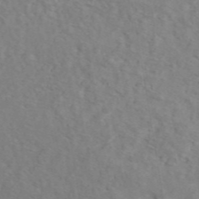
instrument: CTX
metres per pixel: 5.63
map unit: ANa
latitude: 45.1970
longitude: 28.5763
